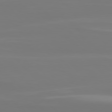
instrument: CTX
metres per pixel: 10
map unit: Hpe
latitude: 77.8016
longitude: -166.5356
